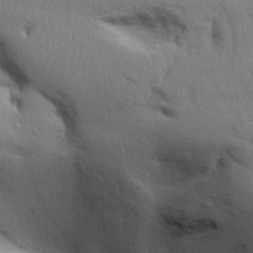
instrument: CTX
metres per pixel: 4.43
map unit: Aa
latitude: 31.9151
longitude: -144.7624
